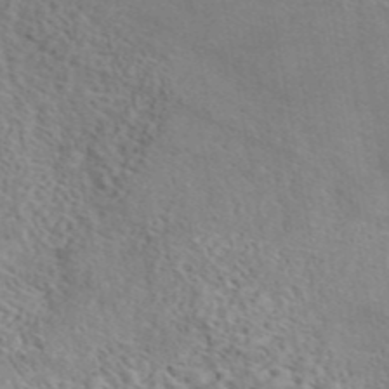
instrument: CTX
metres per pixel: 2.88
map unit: eAb
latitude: 44.6112
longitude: 114.7463
